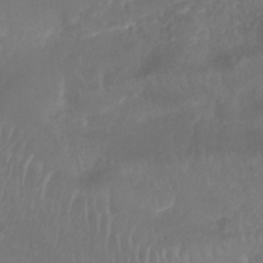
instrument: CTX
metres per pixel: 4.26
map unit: Nhu
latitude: 26.2145
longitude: -62.6113
